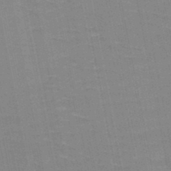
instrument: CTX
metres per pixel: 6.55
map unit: HNb
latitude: -48.5574
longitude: -47.6316
